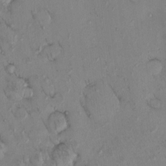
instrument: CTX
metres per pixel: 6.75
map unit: eHh
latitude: 0.2522
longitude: 16.7464
